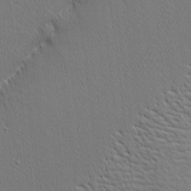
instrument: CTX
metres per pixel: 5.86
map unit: Nhu
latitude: 1.4048
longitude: -77.9717
